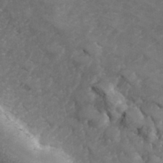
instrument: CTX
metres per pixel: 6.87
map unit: Hve
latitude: 33.4615
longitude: 149.5210
